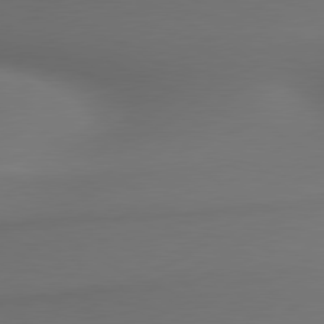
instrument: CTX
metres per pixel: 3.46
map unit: lApd
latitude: 79.9528
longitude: -175.2348
